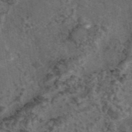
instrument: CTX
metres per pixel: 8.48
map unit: eAb
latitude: 43.4238
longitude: 107.3888
